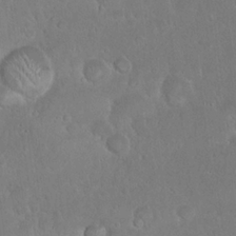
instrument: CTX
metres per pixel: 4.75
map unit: eHh
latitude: 22.2900
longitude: -58.4223
